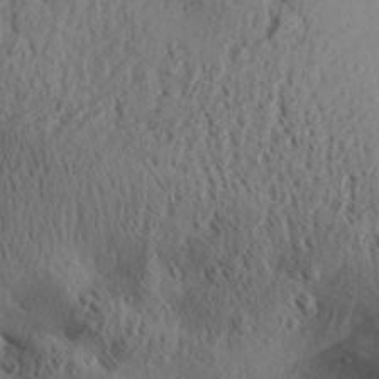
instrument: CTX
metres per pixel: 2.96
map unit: Aa
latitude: 28.3089
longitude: -131.6883
